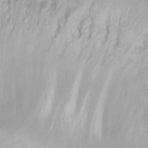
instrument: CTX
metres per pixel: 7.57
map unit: eHh
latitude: 18.5168
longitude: -66.1388
